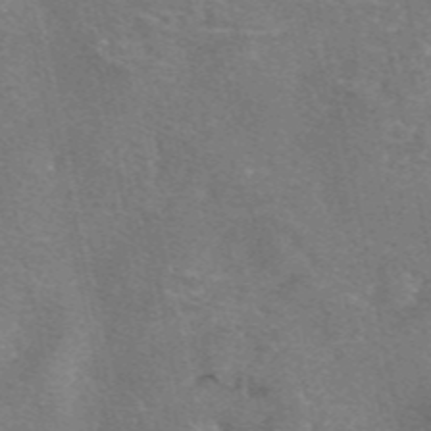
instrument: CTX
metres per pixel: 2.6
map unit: eAb
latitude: 47.0459
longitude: 104.9164
